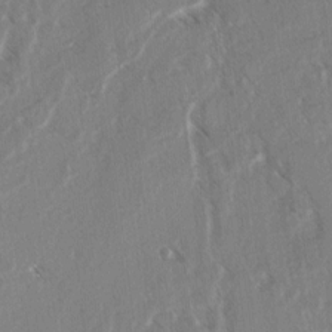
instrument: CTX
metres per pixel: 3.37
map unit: lAvf
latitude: 4.1200
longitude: -105.3671
